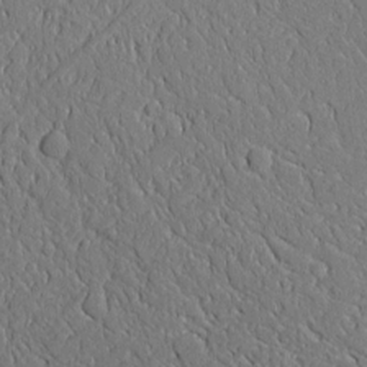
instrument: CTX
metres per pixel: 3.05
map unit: Aa
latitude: 10.3278
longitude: -129.6883
